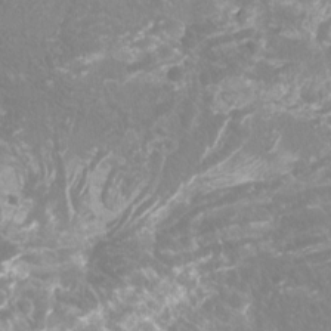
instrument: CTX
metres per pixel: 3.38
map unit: Htu
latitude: -12.1795
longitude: -71.8961
